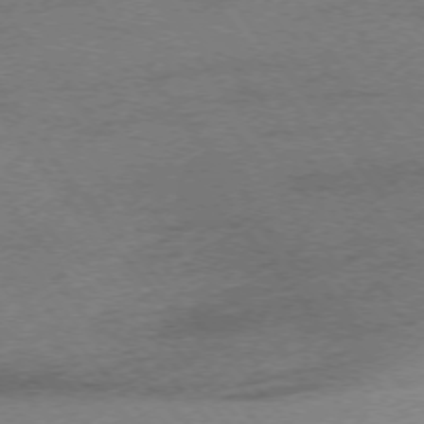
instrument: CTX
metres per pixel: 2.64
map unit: Ap
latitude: -75.6533
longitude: -71.8772
